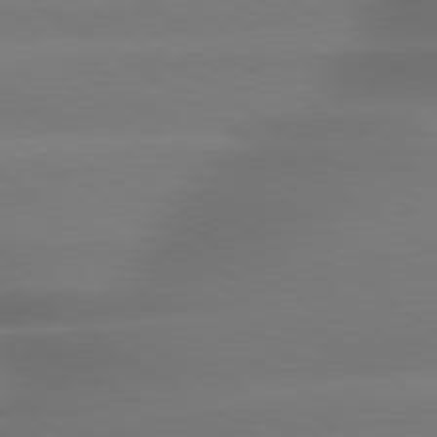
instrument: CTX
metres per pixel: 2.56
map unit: lApd
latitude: 79.5749
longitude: -134.9513
